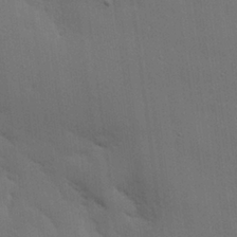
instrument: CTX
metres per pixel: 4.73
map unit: eHh
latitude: 26.8947
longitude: -82.0255
